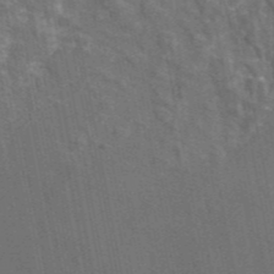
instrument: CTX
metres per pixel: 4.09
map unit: eAb
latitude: 46.2901
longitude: 116.4628
